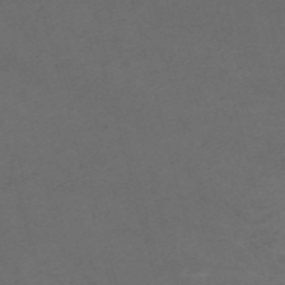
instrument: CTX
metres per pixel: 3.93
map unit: Nve
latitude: -59.1053
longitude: 59.2564
